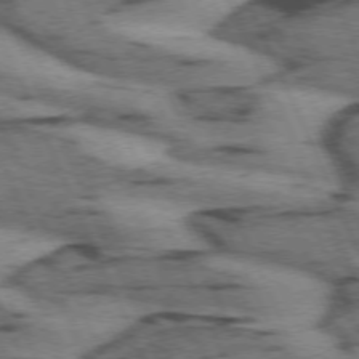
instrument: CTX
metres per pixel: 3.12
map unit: lApd
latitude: 71.9528
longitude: -54.4790
